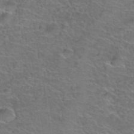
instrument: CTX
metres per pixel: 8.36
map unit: Hto
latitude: 37.7828
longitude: -43.9150
